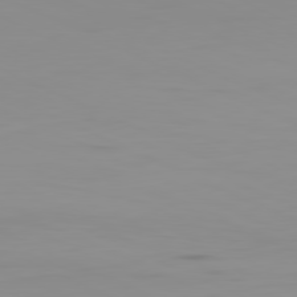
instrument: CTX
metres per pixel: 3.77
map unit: Ap
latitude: -81.3510
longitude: -61.5938
